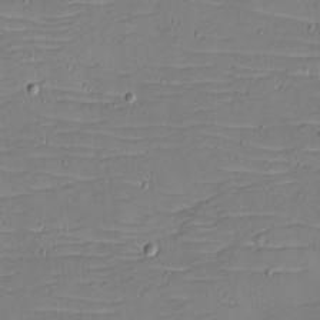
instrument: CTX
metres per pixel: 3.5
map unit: eHh
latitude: -5.1809
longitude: -81.9339
